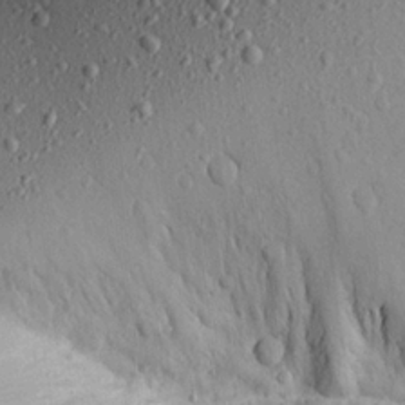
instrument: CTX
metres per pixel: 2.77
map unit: Aa
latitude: 21.5938
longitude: -142.9136
